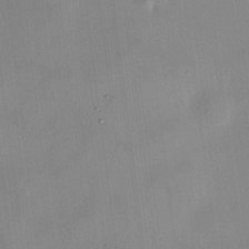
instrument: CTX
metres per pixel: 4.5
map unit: HNhu
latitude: 8.8947
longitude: 9.4643
